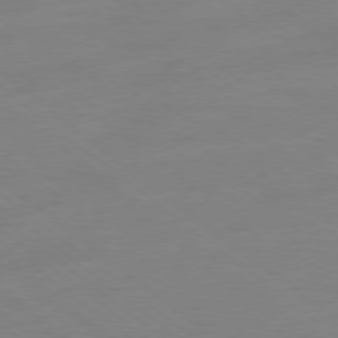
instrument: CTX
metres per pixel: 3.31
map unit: Ap
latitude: -78.8030
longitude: -98.9702
